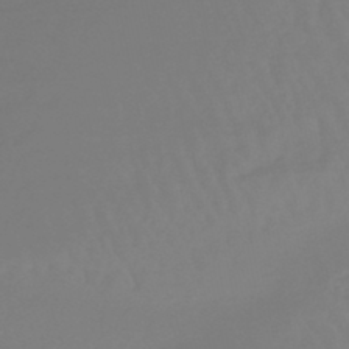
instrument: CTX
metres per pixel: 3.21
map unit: eHb
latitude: -46.1605
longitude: 81.1053
